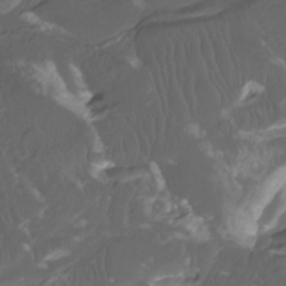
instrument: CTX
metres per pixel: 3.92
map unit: Htu
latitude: -11.6911
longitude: -74.1767
